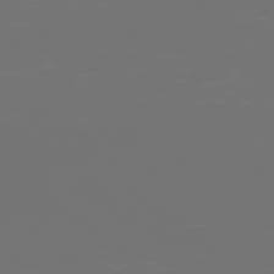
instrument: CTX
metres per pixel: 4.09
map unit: Ap
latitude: -78.8597
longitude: -60.0255
